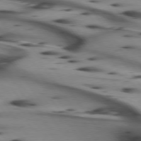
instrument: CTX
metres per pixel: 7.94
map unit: lApd
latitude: 74.8758
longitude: -64.3845
